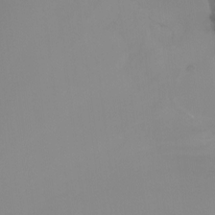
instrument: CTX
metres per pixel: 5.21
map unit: Ht
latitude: -7.0864
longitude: -29.5182
